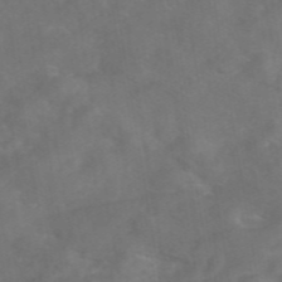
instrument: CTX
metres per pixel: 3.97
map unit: eAb
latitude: 46.8191
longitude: 127.0108
